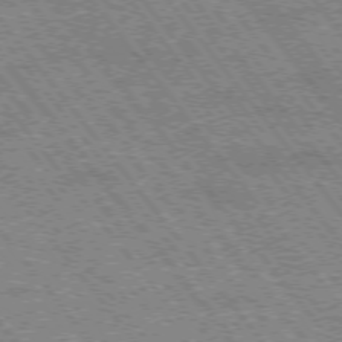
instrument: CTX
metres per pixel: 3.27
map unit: Hpe
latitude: -75.9367
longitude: -14.0255
